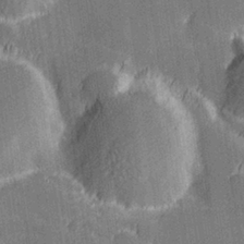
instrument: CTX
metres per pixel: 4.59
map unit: Hve
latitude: 27.7072
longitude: 144.3873
